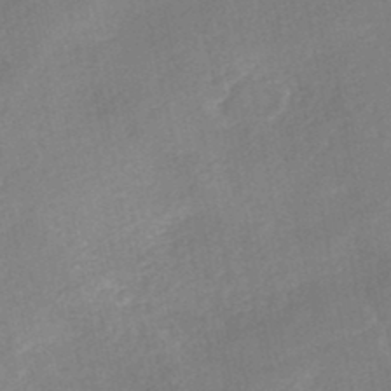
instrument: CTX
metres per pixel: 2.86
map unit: Nhe
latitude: -46.8597
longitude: -170.9136
